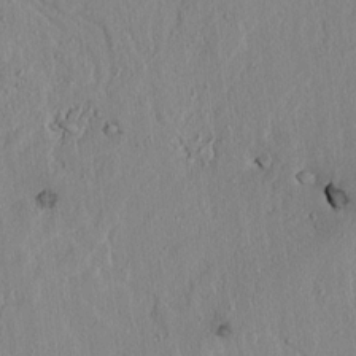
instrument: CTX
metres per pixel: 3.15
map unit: lAvf
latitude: 7.3671
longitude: 168.5384
